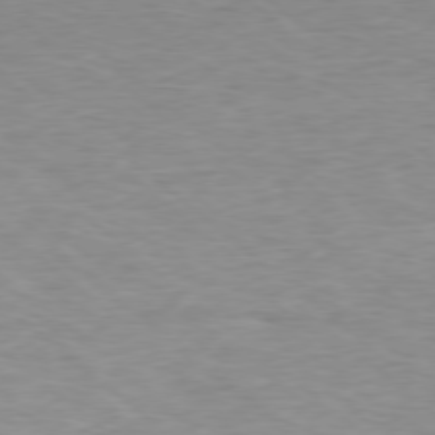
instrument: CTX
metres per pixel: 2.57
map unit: Ap
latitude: -78.3873
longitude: -87.4615
